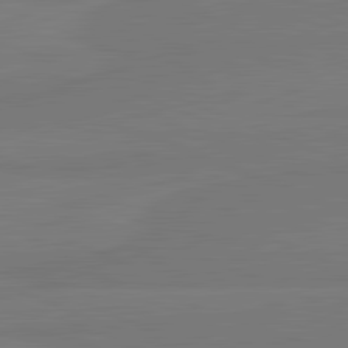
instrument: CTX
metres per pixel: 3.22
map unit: lApd
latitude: 81.9339
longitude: -179.6316
